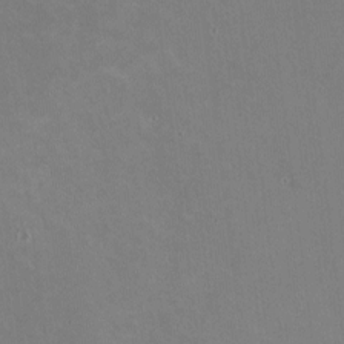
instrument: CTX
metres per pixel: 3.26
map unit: HNhu
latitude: -1.5966
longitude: -2.1955
